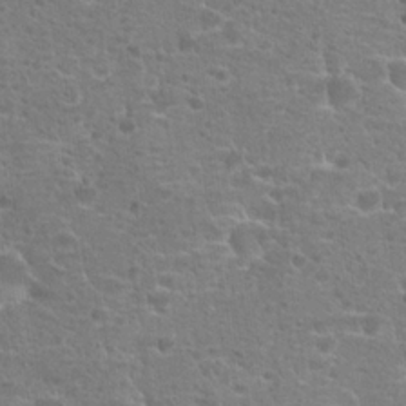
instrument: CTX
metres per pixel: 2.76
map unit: Hto
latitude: 18.6112
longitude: -41.6315
